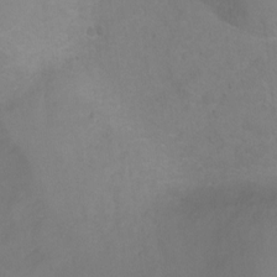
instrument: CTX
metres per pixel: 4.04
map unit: Ht
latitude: 1.4426
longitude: -35.2537
